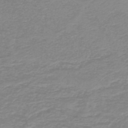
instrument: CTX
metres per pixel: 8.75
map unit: HNb
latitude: -44.6896
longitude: 49.8423
